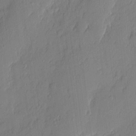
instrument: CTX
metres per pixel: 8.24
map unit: eHh
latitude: 3.8583
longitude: -76.4790
